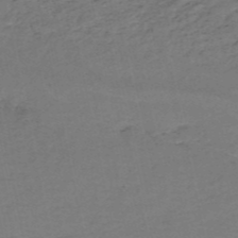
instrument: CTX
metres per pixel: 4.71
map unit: HNb
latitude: -51.8800
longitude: -53.2726
